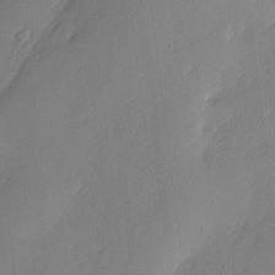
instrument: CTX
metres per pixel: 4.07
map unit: Nhu
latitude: 2.0822
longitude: -76.5545
